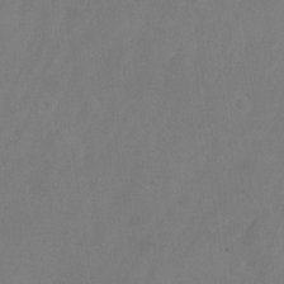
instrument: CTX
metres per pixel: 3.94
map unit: Nhu
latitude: -24.5763
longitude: -70.3278
